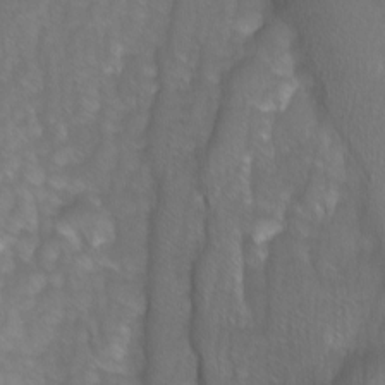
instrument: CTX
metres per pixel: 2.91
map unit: Ave
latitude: 8.9325
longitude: -105.1592
